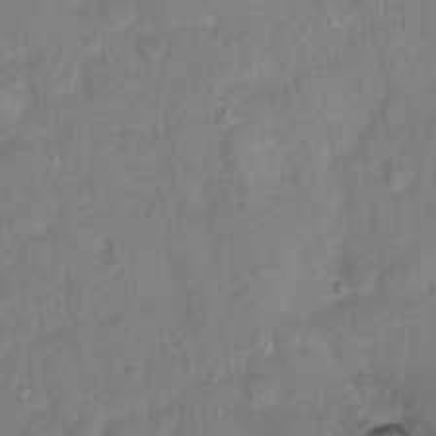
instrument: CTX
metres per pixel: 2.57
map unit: Hto
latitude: 16.5735
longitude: -40.9324
